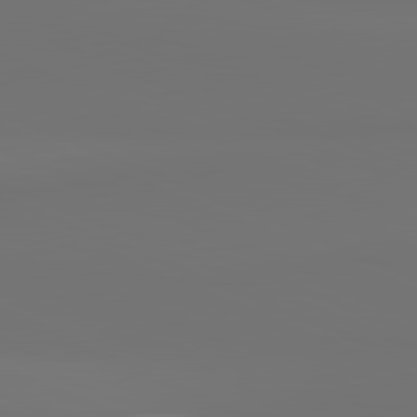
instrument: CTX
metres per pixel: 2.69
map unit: lApd
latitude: 81.8205
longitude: 155.2943
